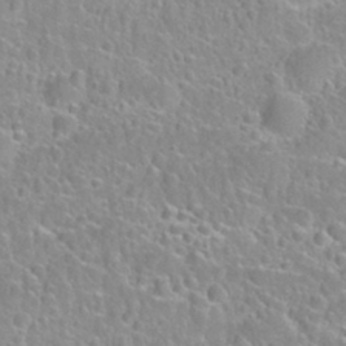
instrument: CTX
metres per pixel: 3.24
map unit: Nhu
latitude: 28.1955
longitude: -52.4601
